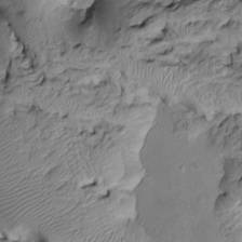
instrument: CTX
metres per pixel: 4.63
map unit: Htu
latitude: -6.7085
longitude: 154.4440
